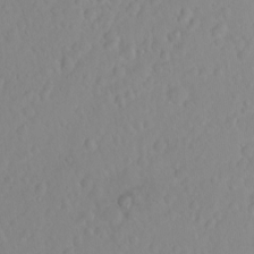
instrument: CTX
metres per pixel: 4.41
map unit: eHh
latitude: 1.7260
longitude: -55.9150
